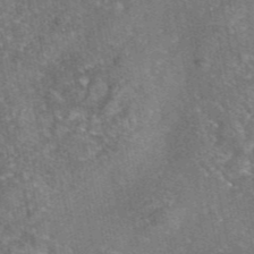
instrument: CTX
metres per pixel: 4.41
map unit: eAb
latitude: 45.9339
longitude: 107.0676
